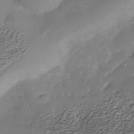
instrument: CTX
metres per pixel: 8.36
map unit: Nhe
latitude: -38.6330
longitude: -117.1025
